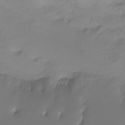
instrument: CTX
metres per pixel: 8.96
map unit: Ht
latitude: -16.5196
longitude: -46.1956
